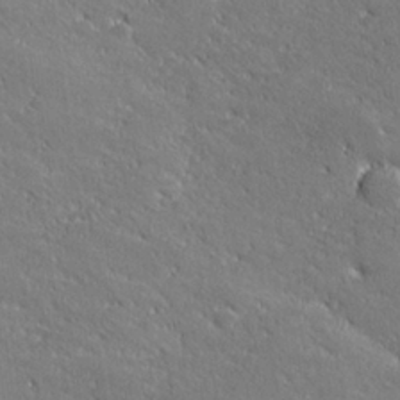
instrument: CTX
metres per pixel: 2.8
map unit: lHvf
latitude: 27.0081
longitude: 141.6911
